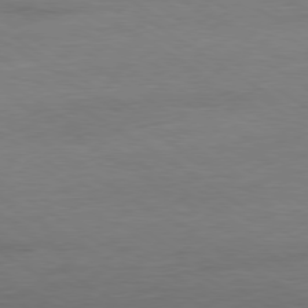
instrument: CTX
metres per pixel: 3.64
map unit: Ap
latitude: -80.0094
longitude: -104.1389
